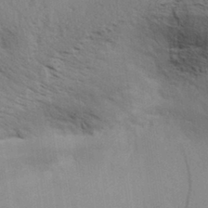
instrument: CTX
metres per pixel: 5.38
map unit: Aa
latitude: 32.7057
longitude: -140.2333
